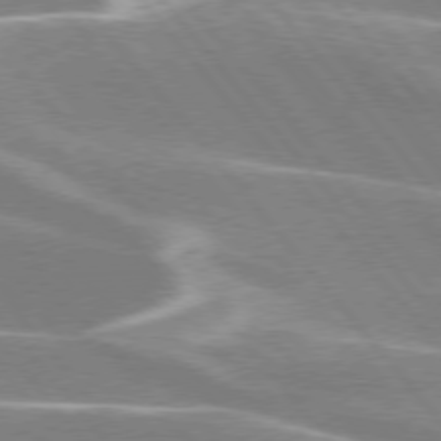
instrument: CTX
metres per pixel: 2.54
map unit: lApd
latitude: 76.0822
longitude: -63.0081
